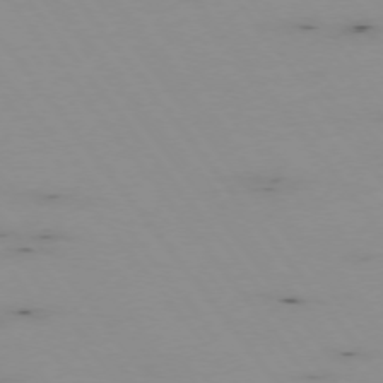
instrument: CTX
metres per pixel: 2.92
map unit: Hpe
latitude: -74.8030
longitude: 3.4832
